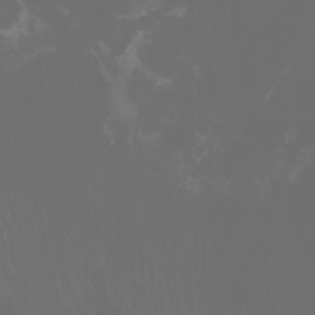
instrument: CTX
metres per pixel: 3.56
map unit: Aa
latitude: -7.4832
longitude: -79.1026
